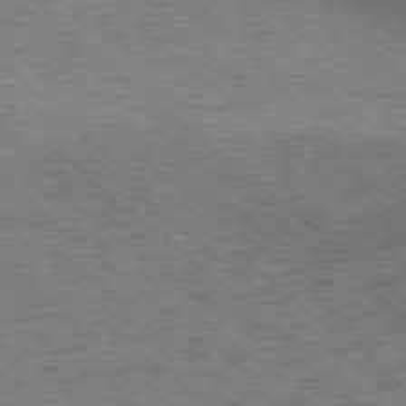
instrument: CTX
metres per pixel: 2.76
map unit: Ap
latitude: -75.8423
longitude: -79.1403
